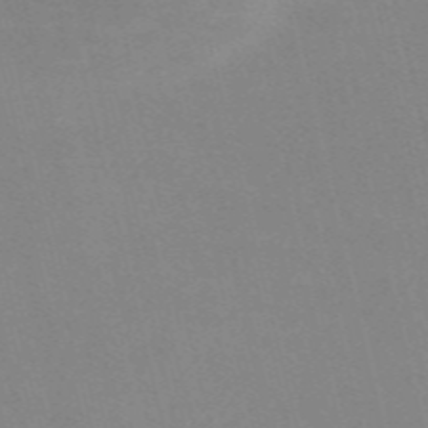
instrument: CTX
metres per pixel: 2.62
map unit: Nve
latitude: -58.0094
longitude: 63.3509
